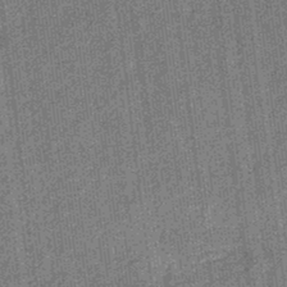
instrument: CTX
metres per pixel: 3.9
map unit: eHb
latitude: -32.0472
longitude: 74.1228
